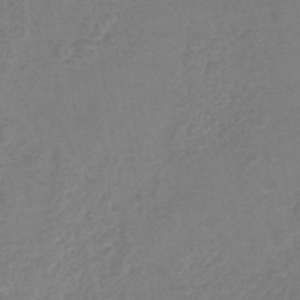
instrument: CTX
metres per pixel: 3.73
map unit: eHh
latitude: -40.1606
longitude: -28.6301
